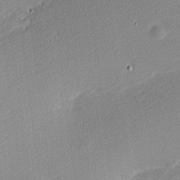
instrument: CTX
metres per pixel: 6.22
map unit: eHh
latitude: -2.1794
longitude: -84.2712
